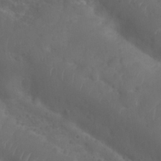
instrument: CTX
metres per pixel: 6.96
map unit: Nhu
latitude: 28.0822
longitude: -55.3670
